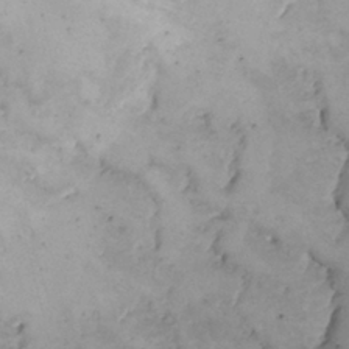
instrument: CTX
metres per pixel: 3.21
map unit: Nhe
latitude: -1.2187
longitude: -58.3089
